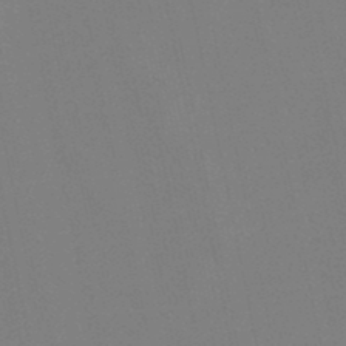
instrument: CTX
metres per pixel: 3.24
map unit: lHb
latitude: -48.9542
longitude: 70.4440
